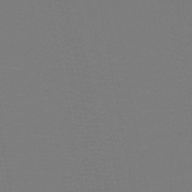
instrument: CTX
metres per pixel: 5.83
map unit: HNb
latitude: -46.9730
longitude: -42.7435
